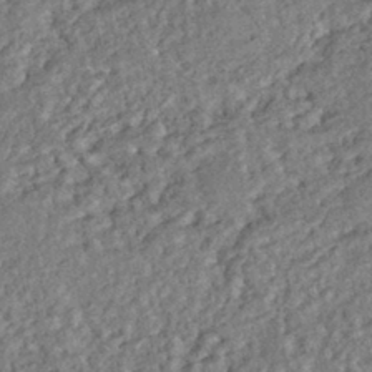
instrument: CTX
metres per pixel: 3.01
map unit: HNhu
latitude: -43.9178
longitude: 100.1983
